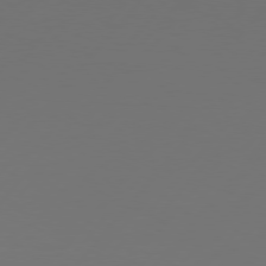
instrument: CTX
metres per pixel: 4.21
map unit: Hpe
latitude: 76.5545
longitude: -138.5546
